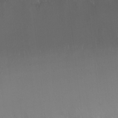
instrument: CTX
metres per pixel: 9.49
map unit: Ht
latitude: -12.5196
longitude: -44.4412
